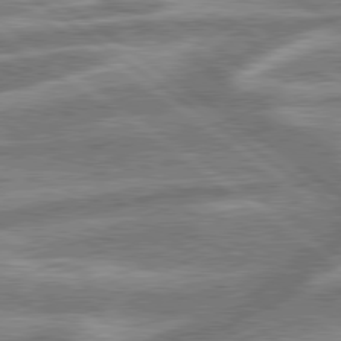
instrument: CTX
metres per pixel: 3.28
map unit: lApd
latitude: 79.6505
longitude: -170.7057
